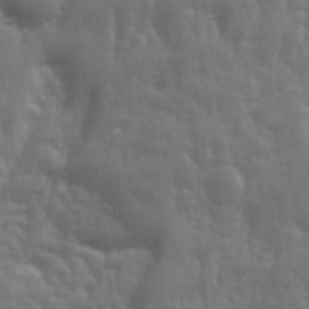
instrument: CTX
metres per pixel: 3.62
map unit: Ave
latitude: 12.8947
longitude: -103.5938
